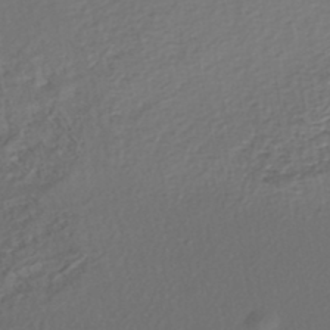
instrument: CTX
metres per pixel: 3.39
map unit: HNhu
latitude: -47.0297
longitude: 103.8045
